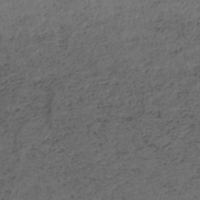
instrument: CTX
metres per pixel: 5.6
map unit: HNhu
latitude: -41.8233
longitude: 101.7099
